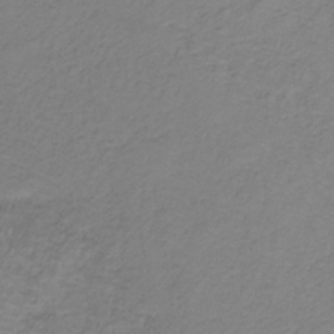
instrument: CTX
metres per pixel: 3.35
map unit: lHb
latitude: -35.5966
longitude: 71.5966
